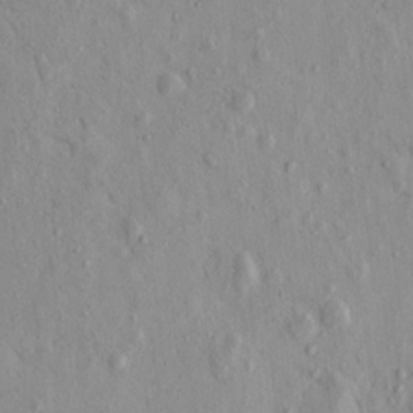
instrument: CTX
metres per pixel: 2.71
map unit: eHh
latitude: -0.5763
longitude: 18.0283
